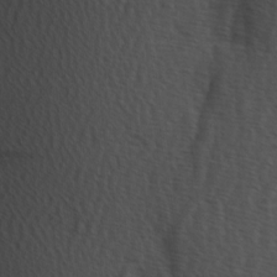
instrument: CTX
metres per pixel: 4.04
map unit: Hve
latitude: 2.3656
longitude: -124.1766
